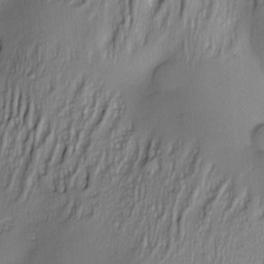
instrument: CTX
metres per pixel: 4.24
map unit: Nve
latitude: -23.0487
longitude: -137.8395
